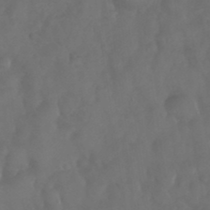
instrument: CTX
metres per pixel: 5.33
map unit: Nhu
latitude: 29.0458
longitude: -56.5923
